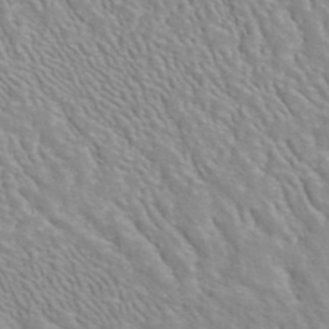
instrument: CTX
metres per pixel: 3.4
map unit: ANa
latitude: 41.1214
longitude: 28.8030
